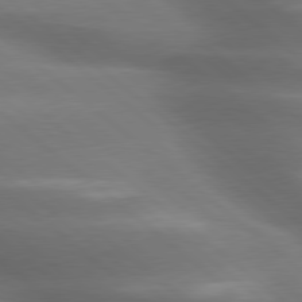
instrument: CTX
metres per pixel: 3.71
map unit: lApd
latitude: 79.4427
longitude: -117.6316
